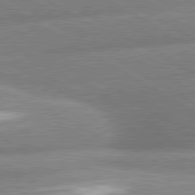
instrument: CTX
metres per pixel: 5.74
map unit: lApd
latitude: 80.6490
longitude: -162.3657
